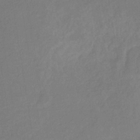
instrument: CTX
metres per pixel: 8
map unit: eHb
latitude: -31.6911
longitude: 72.1228
